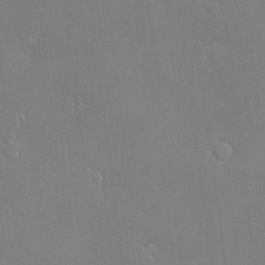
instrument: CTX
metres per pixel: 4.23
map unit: Hve
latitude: -11.0675
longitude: 174.1794
